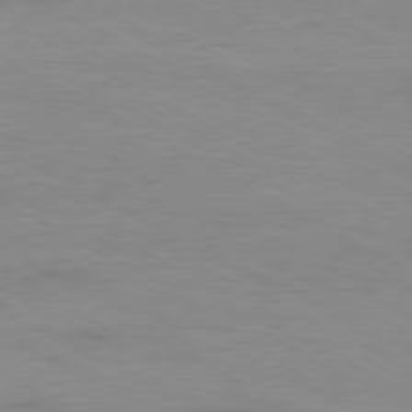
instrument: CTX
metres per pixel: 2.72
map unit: Ap
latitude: -76.4629
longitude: -76.0633
